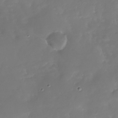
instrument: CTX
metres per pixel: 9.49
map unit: Nhu
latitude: -29.0864
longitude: -77.1592
